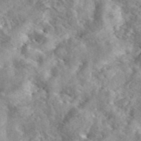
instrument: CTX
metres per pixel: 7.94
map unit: eAb
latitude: 45.1592
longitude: 128.4062
